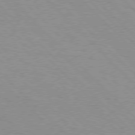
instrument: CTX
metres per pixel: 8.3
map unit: Hpe
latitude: 77.0080
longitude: -153.1214
